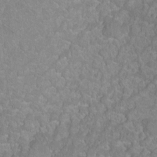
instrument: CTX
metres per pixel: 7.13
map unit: Ht
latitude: 1.8583
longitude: -32.6302
